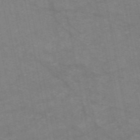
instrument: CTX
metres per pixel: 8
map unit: HNb
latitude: -55.5399
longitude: -40.0633
